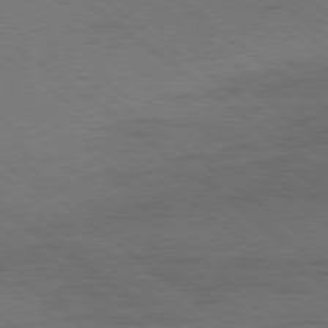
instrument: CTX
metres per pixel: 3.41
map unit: Ap
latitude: -79.5399
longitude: -100.4412
